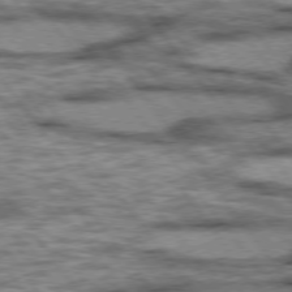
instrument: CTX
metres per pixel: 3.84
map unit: lApd
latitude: 75.5560
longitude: -48.1767
